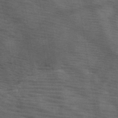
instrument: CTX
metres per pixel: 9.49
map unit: HNb
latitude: -46.3684
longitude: -45.5749
